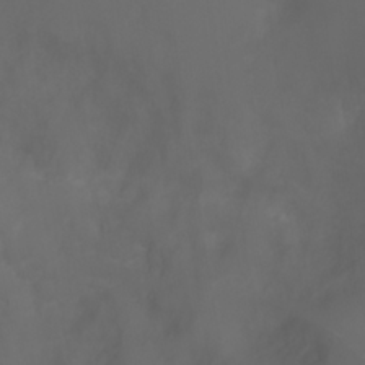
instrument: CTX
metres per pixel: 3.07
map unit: Ht
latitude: 0.6679
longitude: -21.7828
